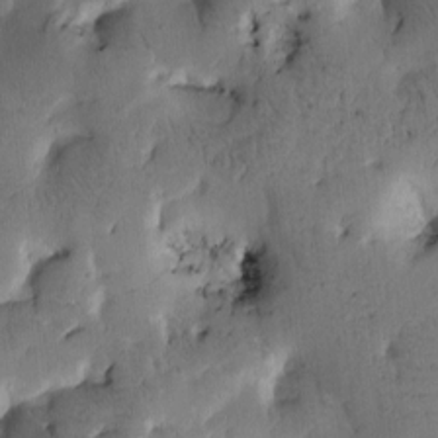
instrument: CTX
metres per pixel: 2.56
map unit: Htu
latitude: -1.2187
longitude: 170.4629
